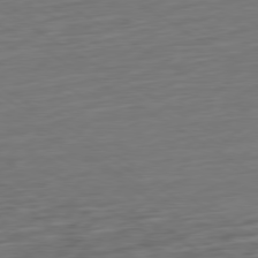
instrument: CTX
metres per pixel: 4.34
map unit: Ap
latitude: -79.8989
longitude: -54.1389
